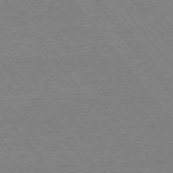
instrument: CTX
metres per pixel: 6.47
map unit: Ap
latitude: -74.9731
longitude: -81.9528
